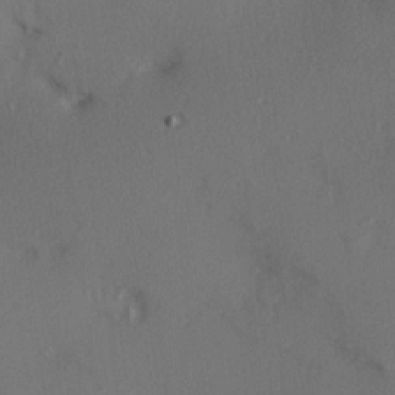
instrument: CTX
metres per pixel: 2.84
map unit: Hve
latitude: 14.2334
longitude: -90.1389
